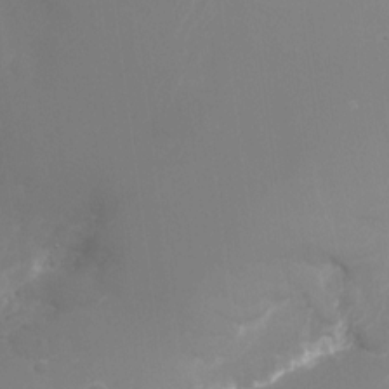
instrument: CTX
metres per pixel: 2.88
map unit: Nhu
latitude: -24.4251
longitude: -72.5924
